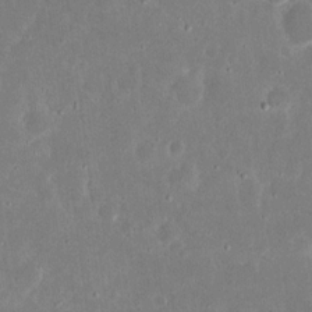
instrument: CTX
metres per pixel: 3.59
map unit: eHh
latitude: 17.4049
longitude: -72.9514
